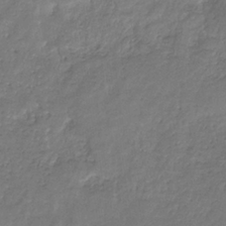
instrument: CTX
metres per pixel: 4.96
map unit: eHb
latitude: -30.6707
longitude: 71.5399
